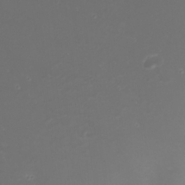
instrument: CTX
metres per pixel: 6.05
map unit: Nhu
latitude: 22.4979
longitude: -63.6505
